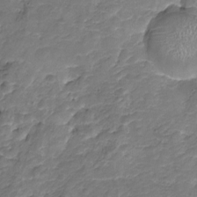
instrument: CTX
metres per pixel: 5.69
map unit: Nhu
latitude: -19.5210
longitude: -56.4412
